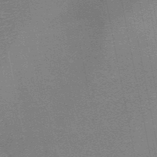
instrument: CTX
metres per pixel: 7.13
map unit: HNb
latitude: -49.5777
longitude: -51.9150
